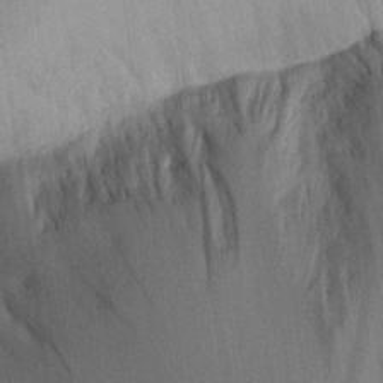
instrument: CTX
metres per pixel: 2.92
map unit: Aa
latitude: 20.6491
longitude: -141.1025
